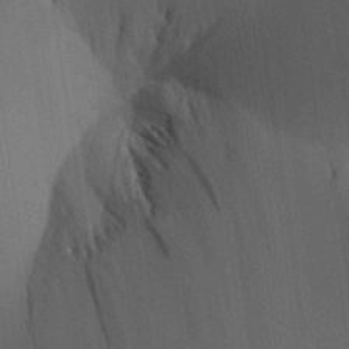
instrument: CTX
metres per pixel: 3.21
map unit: Aa
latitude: 26.6491
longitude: -138.1200
